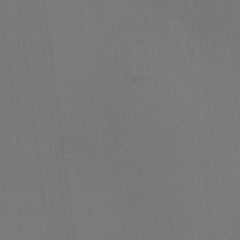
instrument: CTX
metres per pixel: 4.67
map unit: HNhu
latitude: 10.4223
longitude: 23.0298
